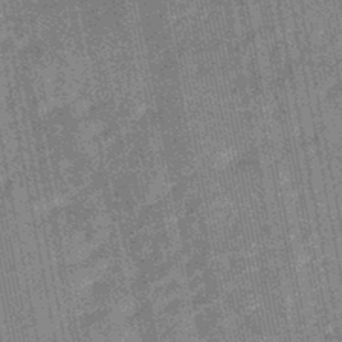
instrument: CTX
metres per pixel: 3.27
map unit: HNhu
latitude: -45.5588
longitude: 90.6708
